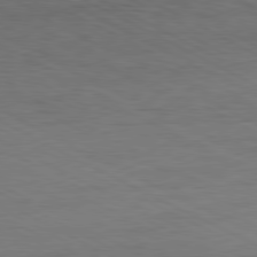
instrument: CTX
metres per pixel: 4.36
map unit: Ap
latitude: -81.5021
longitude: -62.7813
